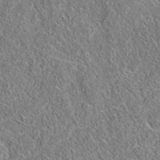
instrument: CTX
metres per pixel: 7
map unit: eAb
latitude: 35.7638
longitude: 113.2943
